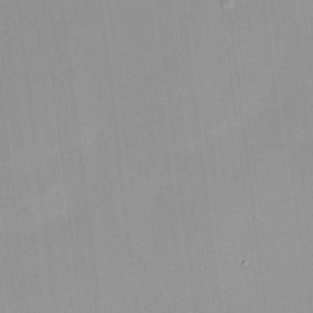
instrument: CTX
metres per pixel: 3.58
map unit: HNhu
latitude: 11.6694
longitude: 9.6533
